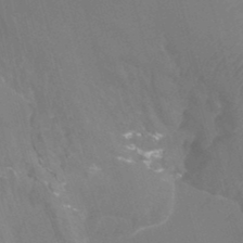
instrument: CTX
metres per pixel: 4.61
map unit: Ht
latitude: -4.1794
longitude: -27.3482
